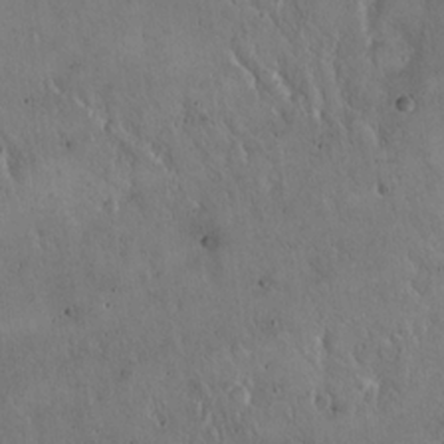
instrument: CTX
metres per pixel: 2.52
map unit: Hto
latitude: 16.3278
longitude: -59.3860
